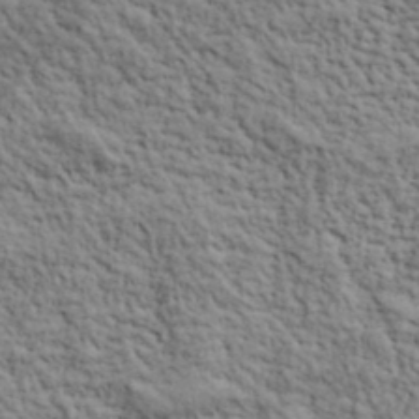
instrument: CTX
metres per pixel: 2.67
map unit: lHvf
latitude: 39.2537
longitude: -88.8002
